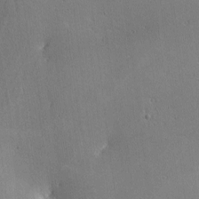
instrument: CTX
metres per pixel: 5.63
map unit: lHvf
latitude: -10.5196
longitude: -102.0255
